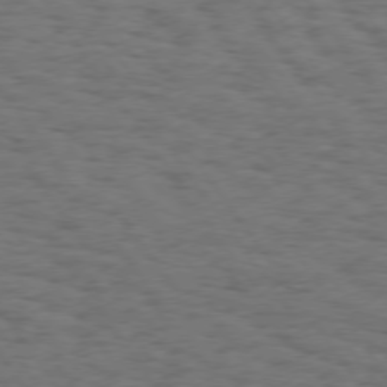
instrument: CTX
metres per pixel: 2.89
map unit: Hpe
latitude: 74.4979
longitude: -132.7435
